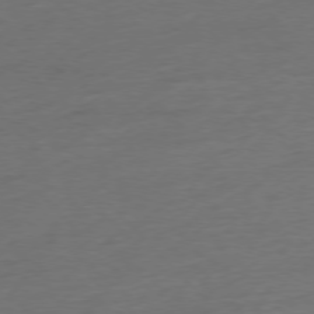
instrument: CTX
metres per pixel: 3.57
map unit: Hpe
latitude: -77.3888
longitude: -14.5546
